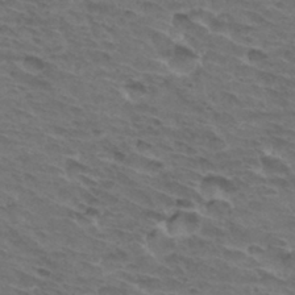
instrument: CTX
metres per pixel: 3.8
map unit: Hto
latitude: 32.6113
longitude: -45.5749
